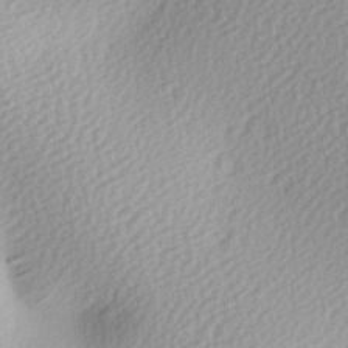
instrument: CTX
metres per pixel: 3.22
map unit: Ave
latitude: -5.2565
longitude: -120.6869
